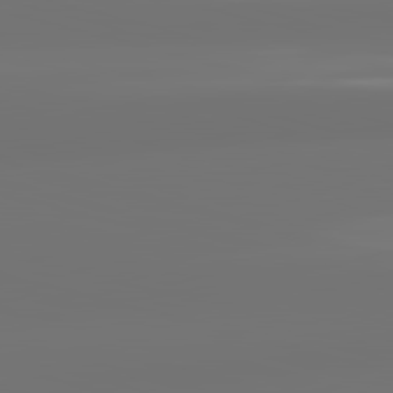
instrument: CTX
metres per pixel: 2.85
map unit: lApd
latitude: 83.4993
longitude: -131.9528
